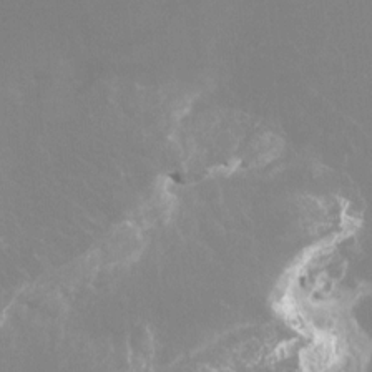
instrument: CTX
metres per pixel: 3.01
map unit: Ht
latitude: -4.2739
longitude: -26.3089
